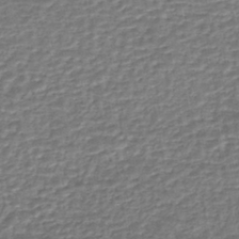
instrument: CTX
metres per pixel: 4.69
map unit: eHh
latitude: -43.5966
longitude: 121.5966
